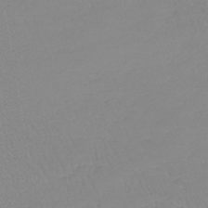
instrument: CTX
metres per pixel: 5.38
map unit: lHb
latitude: -40.2172
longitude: 68.0283
